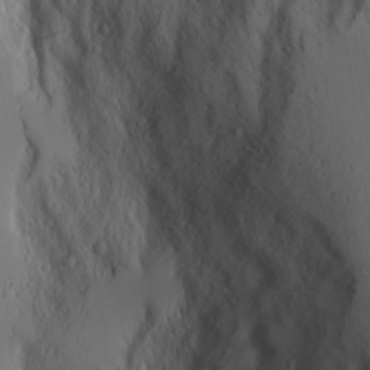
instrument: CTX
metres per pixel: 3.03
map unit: Aa
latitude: 18.2522
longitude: -125.1403
